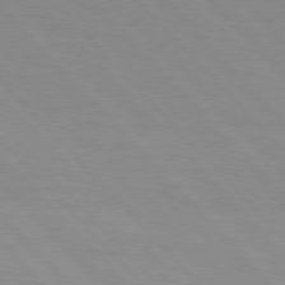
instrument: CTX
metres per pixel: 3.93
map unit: Hpe
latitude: 76.5923
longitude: -154.4223
